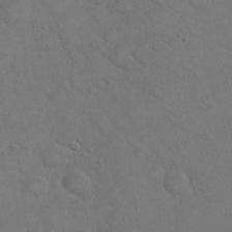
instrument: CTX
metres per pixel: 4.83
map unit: eHh
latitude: 21.2348
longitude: -59.6127
